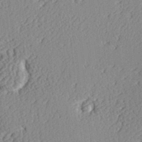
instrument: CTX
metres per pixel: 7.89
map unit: Hve
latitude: 3.4048
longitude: -123.7072
